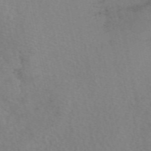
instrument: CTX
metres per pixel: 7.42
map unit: eAb
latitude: 50.4979
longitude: 109.3321
